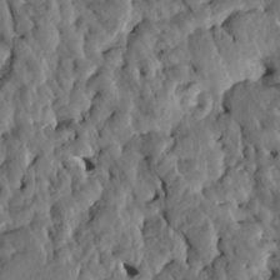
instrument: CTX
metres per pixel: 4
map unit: eHh
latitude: -0.8975
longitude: 14.6708
